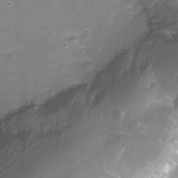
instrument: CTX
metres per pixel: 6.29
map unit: Nhu
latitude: -18.1795
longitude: -46.6869
